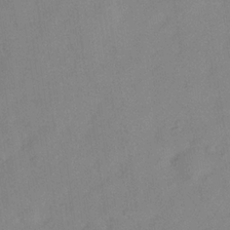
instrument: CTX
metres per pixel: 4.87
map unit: Hve
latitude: -32.4062
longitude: 92.0094
